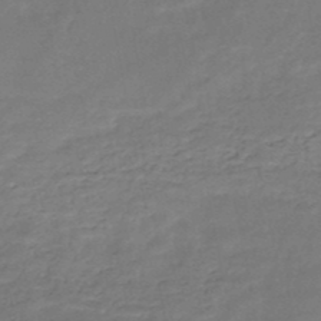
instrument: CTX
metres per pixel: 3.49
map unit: HNb
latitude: -49.0109
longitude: -39.4426
